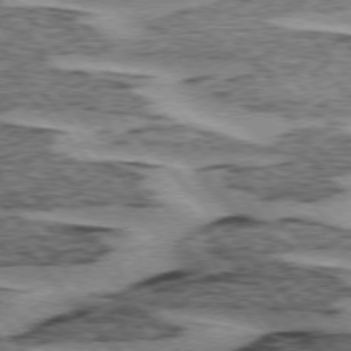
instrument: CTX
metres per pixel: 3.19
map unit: lApd
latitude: 75.0458
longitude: -78.1578
